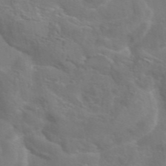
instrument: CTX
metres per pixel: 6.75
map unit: eAb
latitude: 45.2159
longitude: 125.4643
